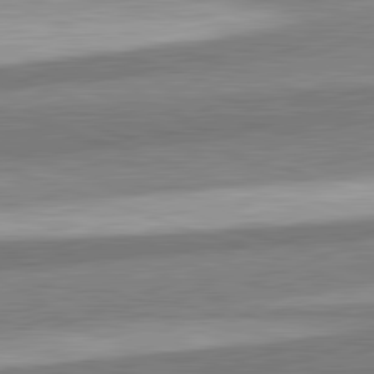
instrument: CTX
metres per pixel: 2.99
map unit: lApd
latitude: 82.2144
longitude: 178.6140
